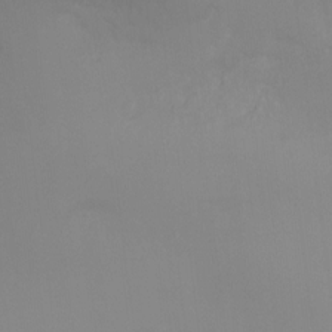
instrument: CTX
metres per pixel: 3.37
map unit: Ht
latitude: -5.1053
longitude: -24.7435
